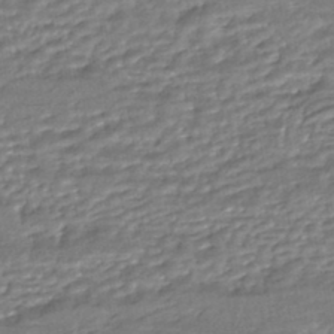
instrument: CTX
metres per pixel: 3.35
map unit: HNhu
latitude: -44.8597
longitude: 95.8989
